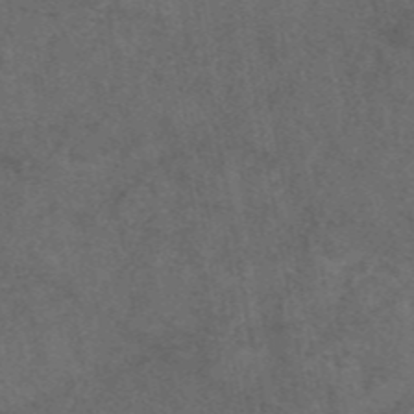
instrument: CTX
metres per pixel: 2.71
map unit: eAb
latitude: 47.7828
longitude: 112.2740
